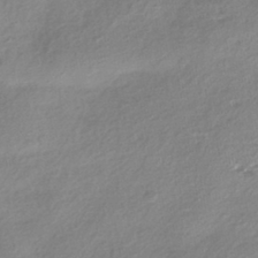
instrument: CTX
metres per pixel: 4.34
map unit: HNhu
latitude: -41.2943
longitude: 92.0661
